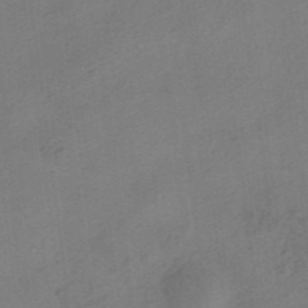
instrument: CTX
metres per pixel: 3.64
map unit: HNhu
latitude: -41.1620
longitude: 103.8045
